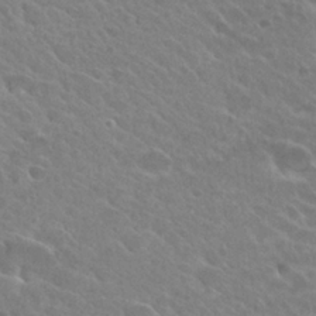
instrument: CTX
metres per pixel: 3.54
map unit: Hto
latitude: 26.1389
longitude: -35.8772
